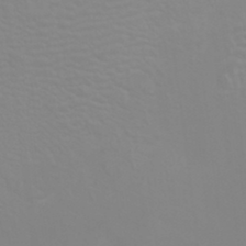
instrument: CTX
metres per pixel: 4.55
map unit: HNhu
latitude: 6.5357
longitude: 13.8234
